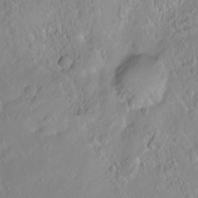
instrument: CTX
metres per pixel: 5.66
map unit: Ht
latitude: -8.1795
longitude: -36.3845
